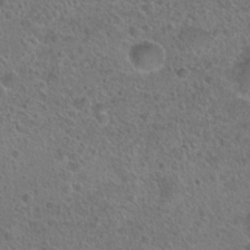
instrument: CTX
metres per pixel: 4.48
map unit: Hto
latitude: 23.2915
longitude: -48.3845
